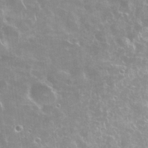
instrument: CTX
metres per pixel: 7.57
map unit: Nhu
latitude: 28.6679
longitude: -61.0836
